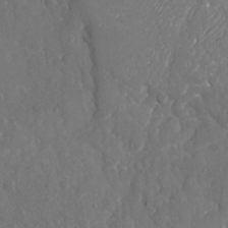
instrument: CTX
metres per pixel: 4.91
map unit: Nhu
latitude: -19.5588
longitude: -58.2145
